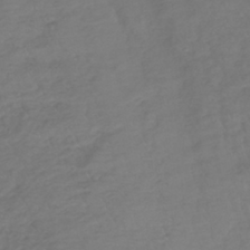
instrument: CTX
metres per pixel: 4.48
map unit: lHb
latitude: -39.1998
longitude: 70.0094
